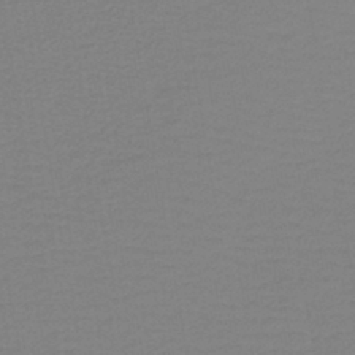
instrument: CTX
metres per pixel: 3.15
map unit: lHb
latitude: -41.5588
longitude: 52.5762
